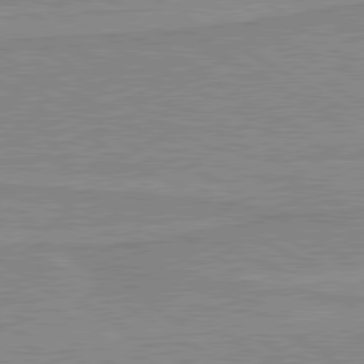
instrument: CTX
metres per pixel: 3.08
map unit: lApd
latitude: 80.0633
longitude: 169.2753
